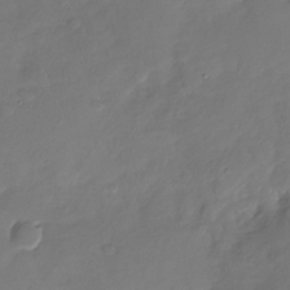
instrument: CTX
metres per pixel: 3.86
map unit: Nhu
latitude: -28.7274
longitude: -60.5357
